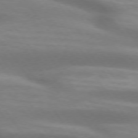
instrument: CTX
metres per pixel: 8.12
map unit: lApd
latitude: 74.7057
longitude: -49.8772
